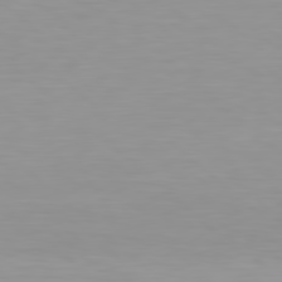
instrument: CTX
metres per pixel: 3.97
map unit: Hpe
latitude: 78.2523
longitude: -137.5560
